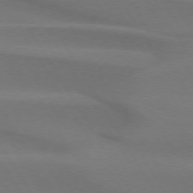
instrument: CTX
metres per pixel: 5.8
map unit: lApd
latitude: 74.4601
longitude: -65.9906
